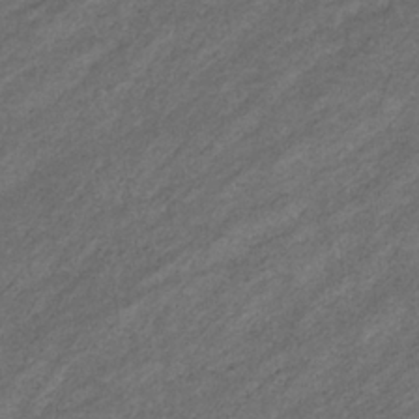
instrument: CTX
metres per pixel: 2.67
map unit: eHb
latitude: -32.5385
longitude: 70.8408
